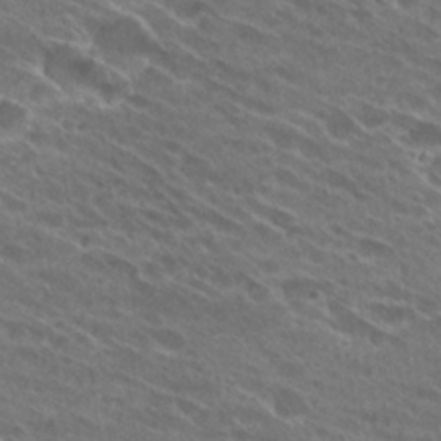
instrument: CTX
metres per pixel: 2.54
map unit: Hto
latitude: 27.3482
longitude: -42.5546
